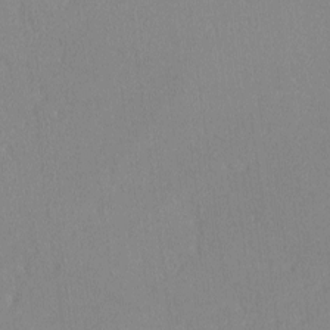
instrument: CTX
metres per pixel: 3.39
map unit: lHvf
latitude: -12.2740
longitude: -100.0255
